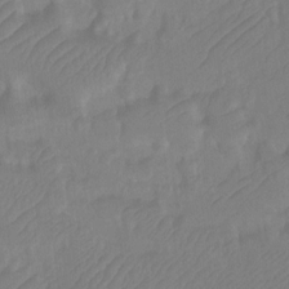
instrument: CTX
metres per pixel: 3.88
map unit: Ht
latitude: -9.9556
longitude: -34.3845
